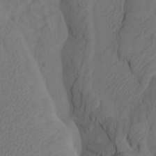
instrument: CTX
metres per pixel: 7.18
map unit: Htu
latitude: -7.6344
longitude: -67.0647
